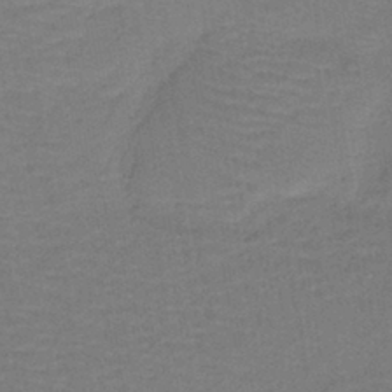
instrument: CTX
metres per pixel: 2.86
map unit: lHb
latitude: -39.0864
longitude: 58.4062
